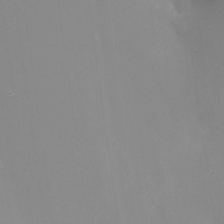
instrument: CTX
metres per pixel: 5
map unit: Nhu
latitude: -15.9178
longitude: -52.9325
